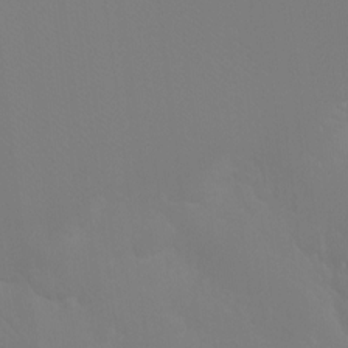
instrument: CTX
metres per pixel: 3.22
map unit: Ht
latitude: -7.9178
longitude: -28.5734
